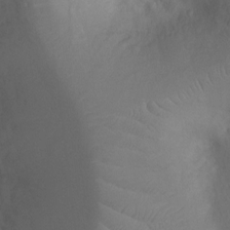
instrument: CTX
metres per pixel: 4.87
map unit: Ht
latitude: -9.8422
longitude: -23.0458
